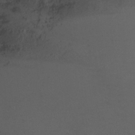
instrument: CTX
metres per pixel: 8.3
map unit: Ht
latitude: 0.6112
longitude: -35.5182
